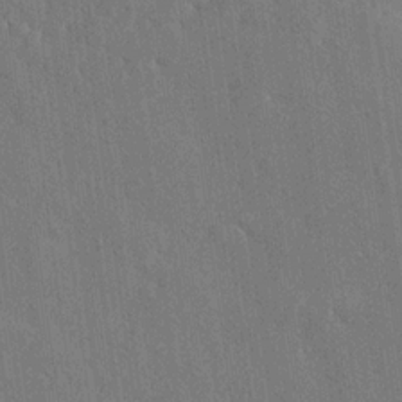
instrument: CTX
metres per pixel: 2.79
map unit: Ave
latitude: 18.2333
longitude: -140.3656
